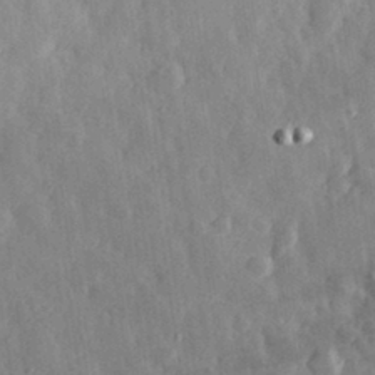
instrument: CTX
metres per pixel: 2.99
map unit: eHh
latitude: 31.7072
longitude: -79.5182
